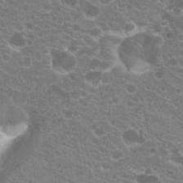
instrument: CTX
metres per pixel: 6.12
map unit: Hto
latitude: 20.5735
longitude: -34.6112
